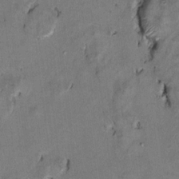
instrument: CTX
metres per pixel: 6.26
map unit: Ht
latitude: 9.1025
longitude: -32.1578
